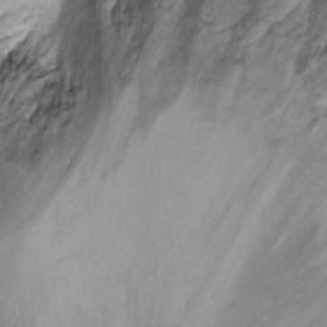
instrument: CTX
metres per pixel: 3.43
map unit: Hto
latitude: 7.0080
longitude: -36.1578
